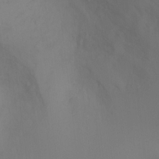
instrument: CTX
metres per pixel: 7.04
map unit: Ht
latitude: 0.4601
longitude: -21.4805
